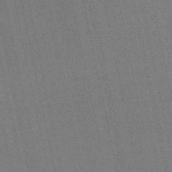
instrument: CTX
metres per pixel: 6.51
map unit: lHb
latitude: -45.9178
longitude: 57.7666
